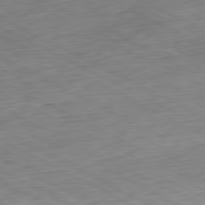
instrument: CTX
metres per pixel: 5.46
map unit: Ap
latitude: -80.8219
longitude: -80.1956
